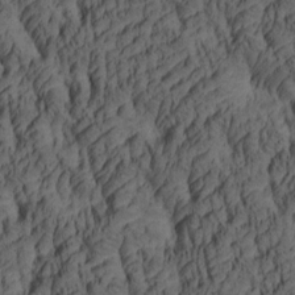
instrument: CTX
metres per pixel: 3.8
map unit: lAa
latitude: 4.6868
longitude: -115.2536
